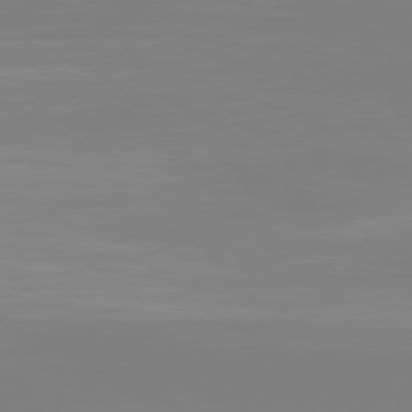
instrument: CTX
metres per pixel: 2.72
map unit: Hpe
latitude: 77.0647
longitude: -136.7624
